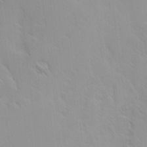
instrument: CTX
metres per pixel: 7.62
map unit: Ave
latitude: 8.8380
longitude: -103.8961
